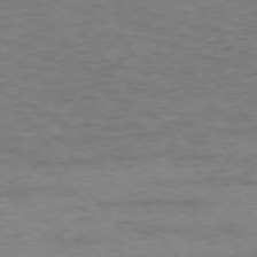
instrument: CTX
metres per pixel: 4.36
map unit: Ap
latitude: -76.2550
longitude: -84.5357
